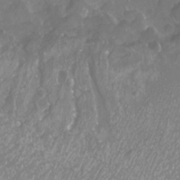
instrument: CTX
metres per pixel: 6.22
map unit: eHh
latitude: -7.0297
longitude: -77.0269
